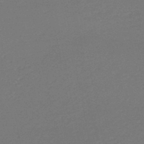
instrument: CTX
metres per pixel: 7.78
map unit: HNb
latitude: -47.8800
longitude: 56.3495
